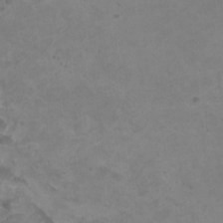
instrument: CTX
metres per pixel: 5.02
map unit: HNhu
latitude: 3.2915
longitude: -1.7449
